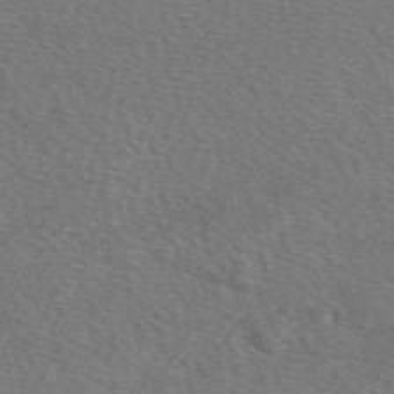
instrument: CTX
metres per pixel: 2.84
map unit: eAb
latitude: 50.1388
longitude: 112.9920
